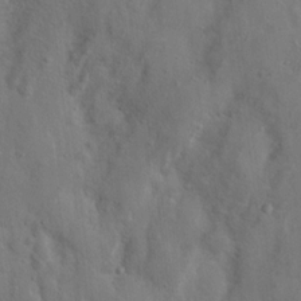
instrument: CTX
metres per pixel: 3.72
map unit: Nhu
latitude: 12.4223
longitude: -27.0836
